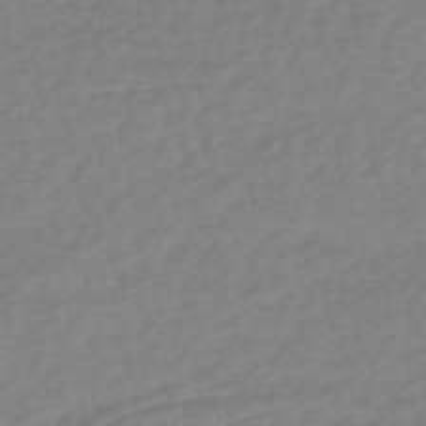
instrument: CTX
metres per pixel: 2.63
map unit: lHb
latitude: -40.9919
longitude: 71.3510
